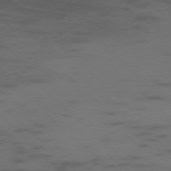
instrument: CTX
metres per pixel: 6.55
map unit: Ap
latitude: -76.8408
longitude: -67.6316
